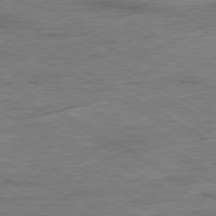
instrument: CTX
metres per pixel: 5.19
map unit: Ap
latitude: -79.5777
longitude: -83.8205
